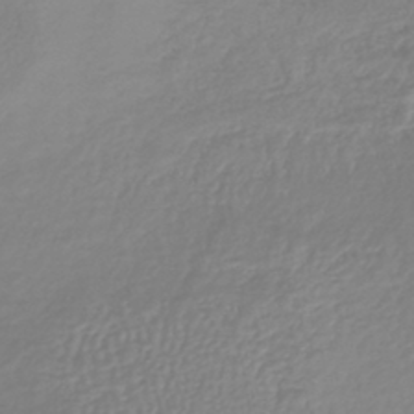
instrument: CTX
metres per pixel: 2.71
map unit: lHb
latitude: -41.0486
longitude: 67.4832
